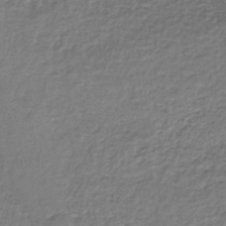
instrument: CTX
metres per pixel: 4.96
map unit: lHb
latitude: -35.5966
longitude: 62.1416
